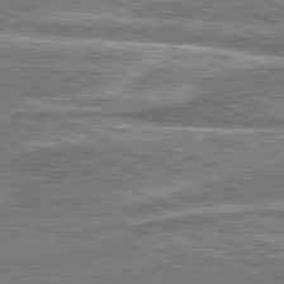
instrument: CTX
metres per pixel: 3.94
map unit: lApd
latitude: 81.1970
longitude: 168.8219
